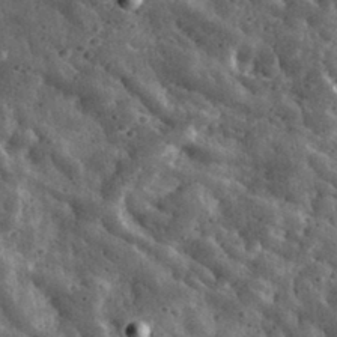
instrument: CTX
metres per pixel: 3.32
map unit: eHh
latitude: 33.6694
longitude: -78.4223
